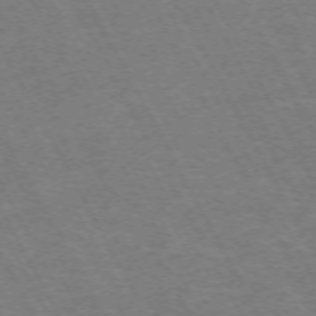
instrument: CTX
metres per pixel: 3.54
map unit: Hpe
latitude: -72.0472
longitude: 9.7855
